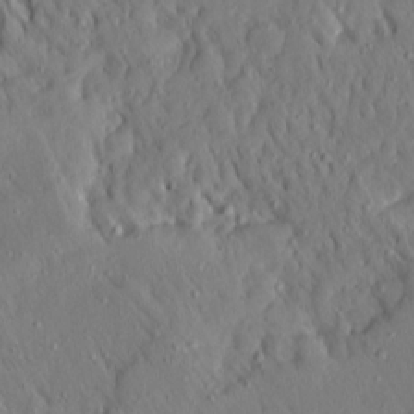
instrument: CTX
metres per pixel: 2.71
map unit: Aa
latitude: 15.4049
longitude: -140.8002
